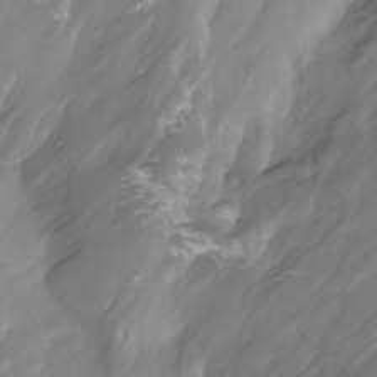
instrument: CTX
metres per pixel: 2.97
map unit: Nhu
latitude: -12.8786
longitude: -63.8395
